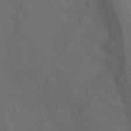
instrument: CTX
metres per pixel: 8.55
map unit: Ht
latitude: -4.7652
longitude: -18.6301
